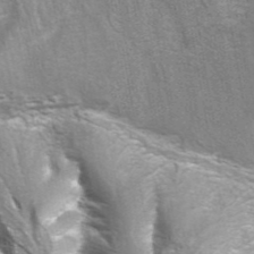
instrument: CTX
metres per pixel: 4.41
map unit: eAb
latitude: 43.1214
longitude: 105.9367
